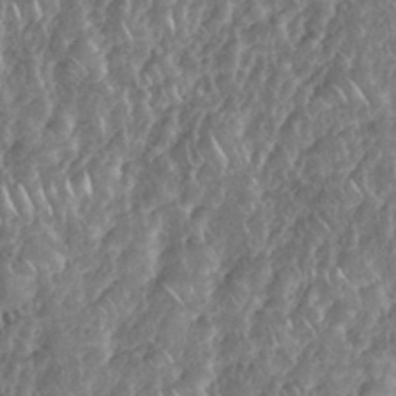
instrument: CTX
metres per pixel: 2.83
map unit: eHh
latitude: 38.2711
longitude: -58.3845
